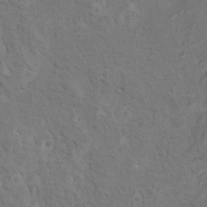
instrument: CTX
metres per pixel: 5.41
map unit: HNhu
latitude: 7.1970
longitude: -3.8394
